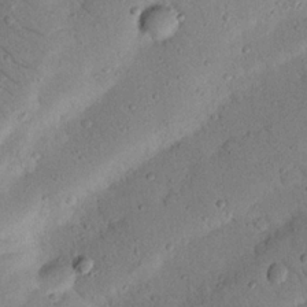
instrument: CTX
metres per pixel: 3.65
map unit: Nhu
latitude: 22.3467
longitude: -75.3671
